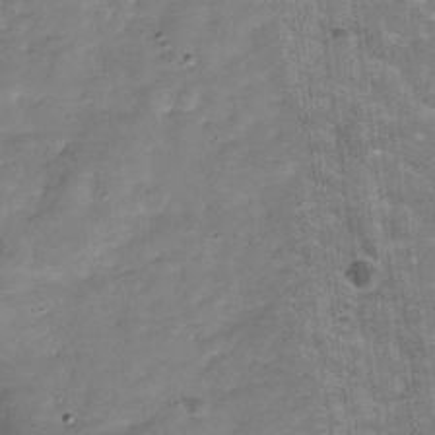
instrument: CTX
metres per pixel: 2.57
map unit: Hve
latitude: -30.1606
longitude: 93.2943
